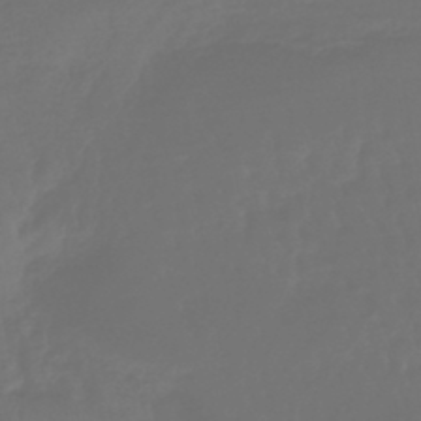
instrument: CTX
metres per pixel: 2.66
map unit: lHb
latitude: -43.8989
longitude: 77.8233
